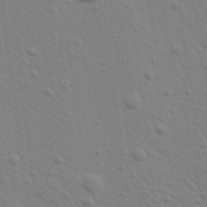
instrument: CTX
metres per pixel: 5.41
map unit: Aa
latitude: 16.0822
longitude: -145.6316
